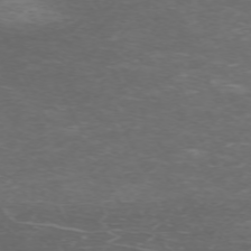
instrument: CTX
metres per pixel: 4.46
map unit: Hpe
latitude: -71.3699
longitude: 12.1606
